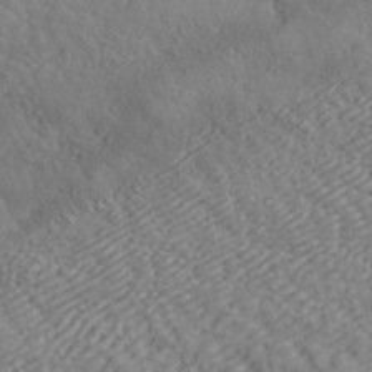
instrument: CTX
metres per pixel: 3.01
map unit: ANa
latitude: 42.2145
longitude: 52.5573
